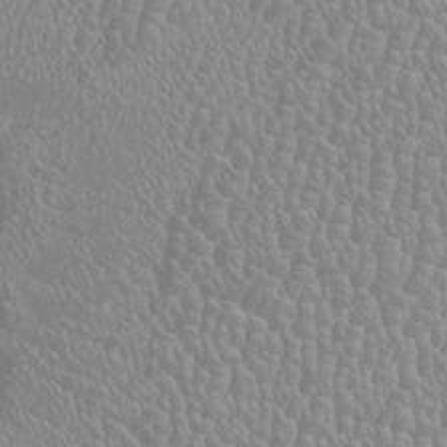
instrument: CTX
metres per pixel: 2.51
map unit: HNhu
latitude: -1.4266
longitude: 0.2551
